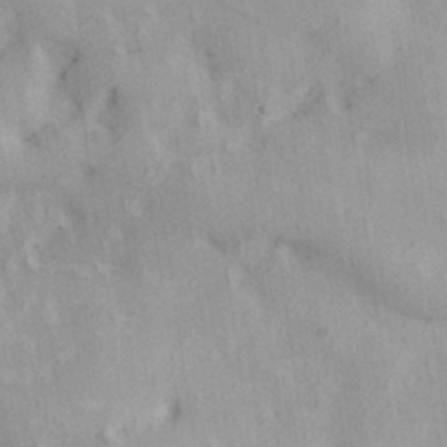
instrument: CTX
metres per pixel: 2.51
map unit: Hve
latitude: 31.7450
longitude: 148.6519
